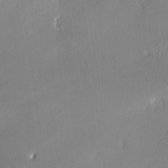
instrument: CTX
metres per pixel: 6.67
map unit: Nhe
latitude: -28.3495
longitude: -110.5168
